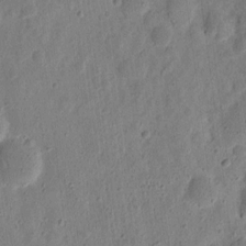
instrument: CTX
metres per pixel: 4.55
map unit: eHh
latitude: 11.1781
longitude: -73.4616
